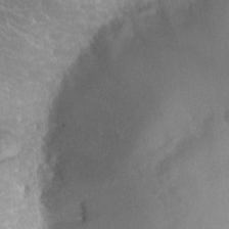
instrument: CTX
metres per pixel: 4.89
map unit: Hto
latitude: 25.7638
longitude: -36.5168
